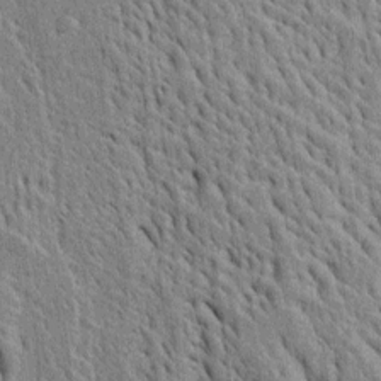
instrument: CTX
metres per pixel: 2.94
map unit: Htu
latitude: -4.4440
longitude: 152.4629
